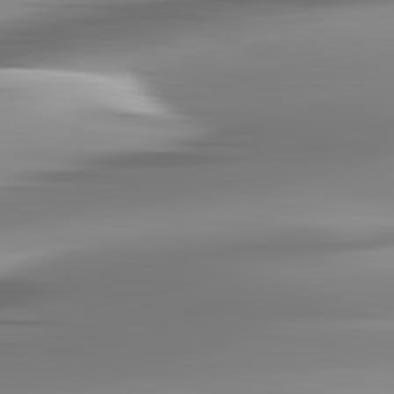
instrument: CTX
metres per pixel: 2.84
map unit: lApd
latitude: 83.0269
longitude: -138.4034
